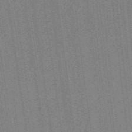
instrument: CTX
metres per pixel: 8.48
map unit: ANa
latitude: -38.2929
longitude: 95.1998
